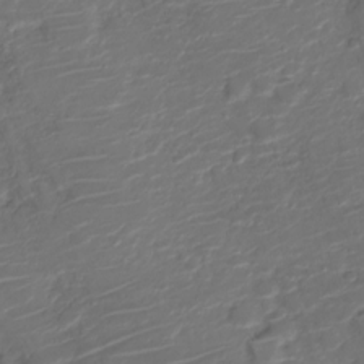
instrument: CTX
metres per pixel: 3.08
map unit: Nve
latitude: -20.0661
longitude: 104.9541
